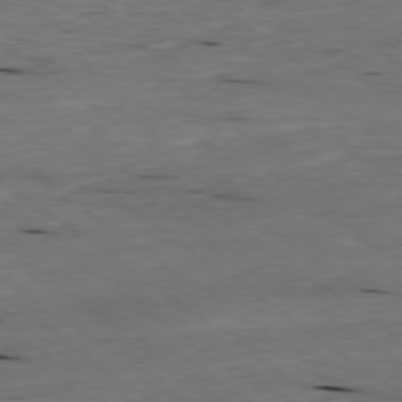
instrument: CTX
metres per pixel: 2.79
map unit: Ap
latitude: -79.2565
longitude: -91.9528
